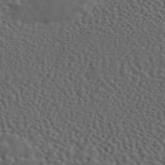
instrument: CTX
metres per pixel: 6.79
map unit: ANa
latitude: 45.9528
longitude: 49.5399
